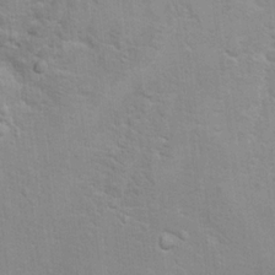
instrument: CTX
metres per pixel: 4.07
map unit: Hto
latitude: 16.1767
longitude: -38.2522
